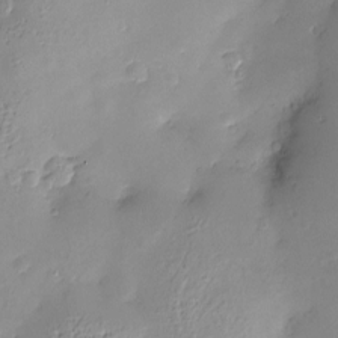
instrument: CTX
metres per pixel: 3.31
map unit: Nve
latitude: -8.8219
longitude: 174.6707
